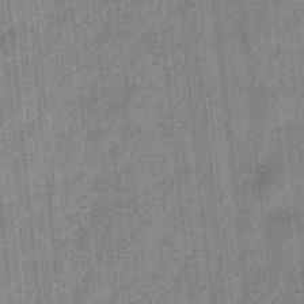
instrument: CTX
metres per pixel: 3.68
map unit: eHb
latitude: -34.3495
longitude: 78.9352
